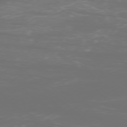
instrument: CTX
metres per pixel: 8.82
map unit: Ap
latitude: -77.2376
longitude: -80.9325
